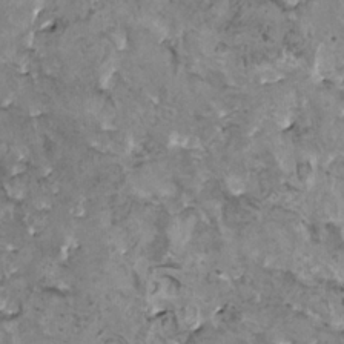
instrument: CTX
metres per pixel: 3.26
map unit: HNhu
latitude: 0.9702
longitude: 5.4265
